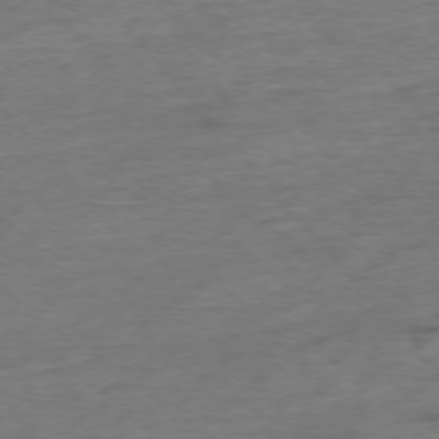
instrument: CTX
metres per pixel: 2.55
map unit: Hpe
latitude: -76.7085
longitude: -12.1578
